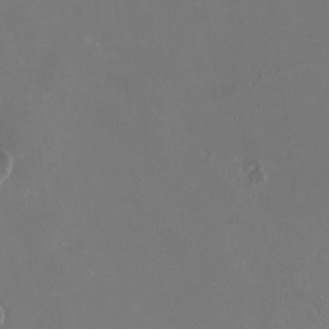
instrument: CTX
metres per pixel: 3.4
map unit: HNhu
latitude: -2.1605
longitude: -0.9513
